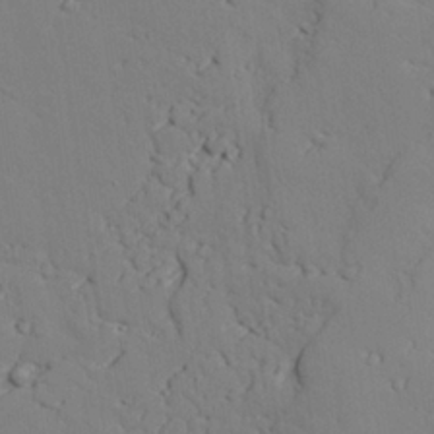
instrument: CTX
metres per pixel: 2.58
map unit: lAvf
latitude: 26.3656
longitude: -110.9136
